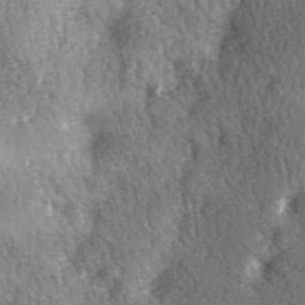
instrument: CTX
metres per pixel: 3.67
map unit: Ave
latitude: -6.2361
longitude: -120.5168
